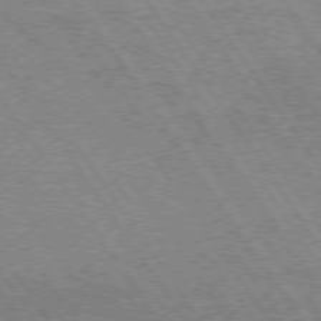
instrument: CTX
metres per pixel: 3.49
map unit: Hpe
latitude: 74.6491
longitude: -151.4426
